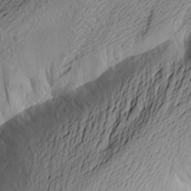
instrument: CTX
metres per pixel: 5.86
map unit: Aa
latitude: 22.1389
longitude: -148.8569
